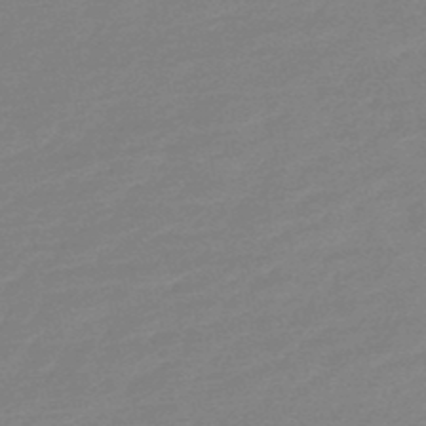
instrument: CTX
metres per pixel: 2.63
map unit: HNb
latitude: -48.2740
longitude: 57.9178
